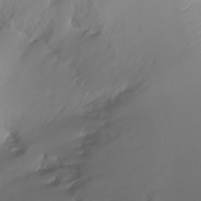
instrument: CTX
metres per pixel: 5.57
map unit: Ht
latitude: -6.8030
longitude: -30.0444
